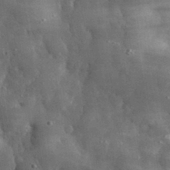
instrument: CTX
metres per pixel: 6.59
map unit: eHh
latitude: 32.0255
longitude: -70.5357
